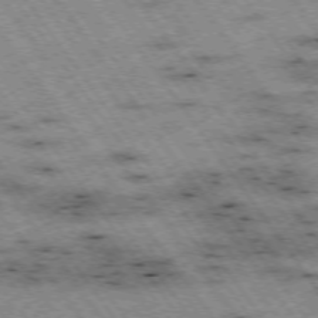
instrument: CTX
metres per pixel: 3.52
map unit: Hpe
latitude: -74.8408
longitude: 3.8611
